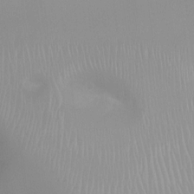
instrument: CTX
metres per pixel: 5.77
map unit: Ht
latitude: -0.8408
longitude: -19.1781
